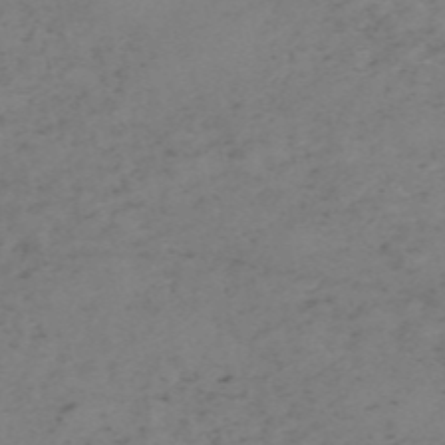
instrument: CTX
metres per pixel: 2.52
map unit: HNb
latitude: -55.2187
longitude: -48.5924
